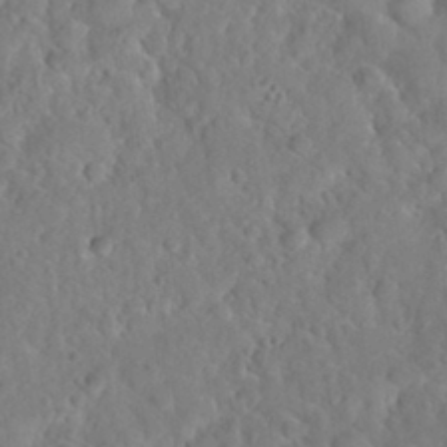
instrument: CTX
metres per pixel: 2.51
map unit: Nhu
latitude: 31.2537
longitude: -51.3292
